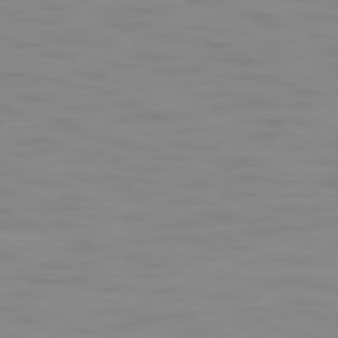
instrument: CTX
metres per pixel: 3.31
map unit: Ap
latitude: -79.2754
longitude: -95.4616
